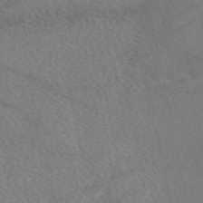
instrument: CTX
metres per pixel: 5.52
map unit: eAb
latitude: 48.0444
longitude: 118.1417
